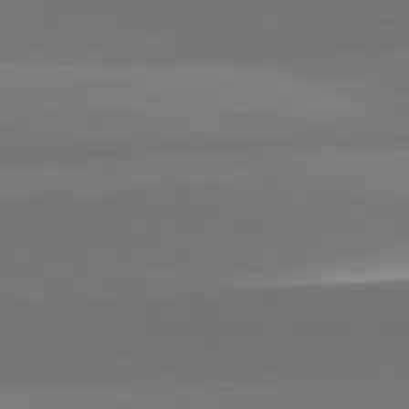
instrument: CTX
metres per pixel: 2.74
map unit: lApd
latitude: 82.3089
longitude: 148.7841
